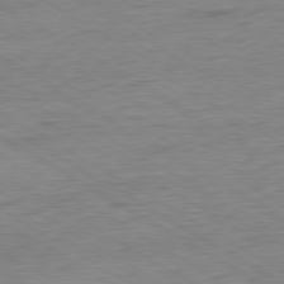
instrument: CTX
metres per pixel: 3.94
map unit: Ap
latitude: -80.6519
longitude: -78.6680
